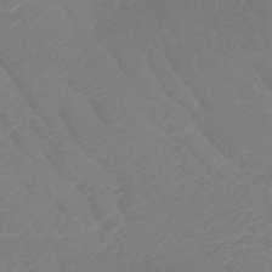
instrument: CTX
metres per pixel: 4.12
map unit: HNb
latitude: -49.4455
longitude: -52.6302
